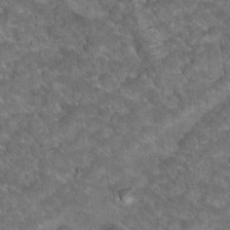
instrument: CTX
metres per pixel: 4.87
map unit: Hto
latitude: 18.9324
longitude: -35.9906
